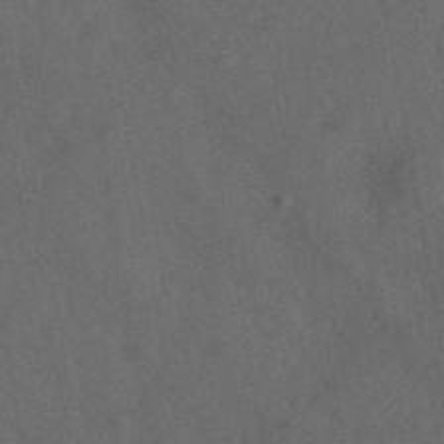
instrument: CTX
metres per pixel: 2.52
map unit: ANa
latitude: 44.1578
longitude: 30.0094
